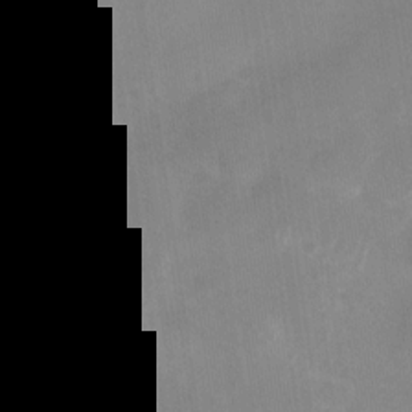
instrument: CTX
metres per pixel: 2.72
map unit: Nhu
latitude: -28.4818
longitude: -62.8947
